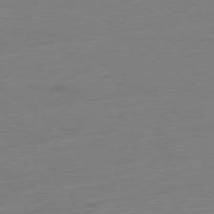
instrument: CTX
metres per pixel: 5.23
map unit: Ap
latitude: -78.4629
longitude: -58.7435
